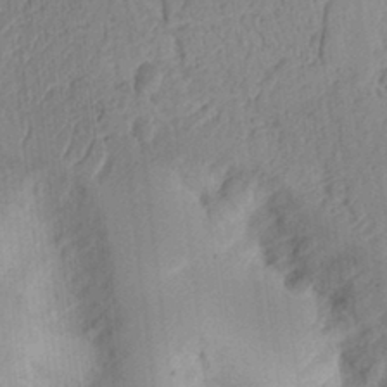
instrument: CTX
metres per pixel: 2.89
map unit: Ht
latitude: 12.8947
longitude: -74.7057
